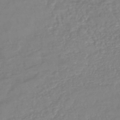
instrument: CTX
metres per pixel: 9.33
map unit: lHb
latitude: -42.2172
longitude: 77.3510
